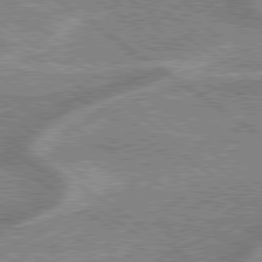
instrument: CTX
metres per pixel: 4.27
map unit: lApd
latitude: 79.1970
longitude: -169.7639
